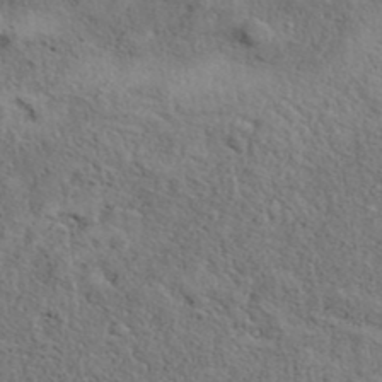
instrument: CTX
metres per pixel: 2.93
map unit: eAb
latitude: 39.5371
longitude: 113.2376
